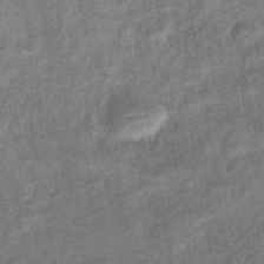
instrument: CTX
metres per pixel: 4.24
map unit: eHb
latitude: -39.2376
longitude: 79.3509
